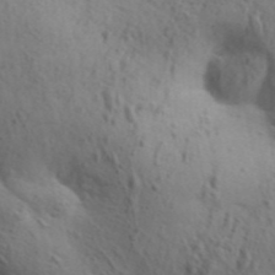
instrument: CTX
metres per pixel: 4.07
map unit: Aa
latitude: 31.0648
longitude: -146.4223
